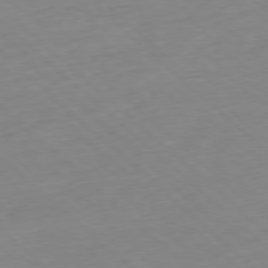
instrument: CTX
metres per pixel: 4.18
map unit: Ap
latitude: -77.5966
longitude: -90.1200
